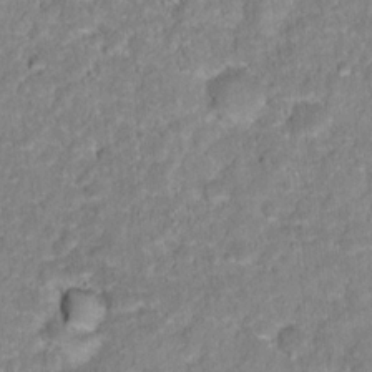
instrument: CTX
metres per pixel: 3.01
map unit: Hto
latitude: 16.9136
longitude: -37.0648
